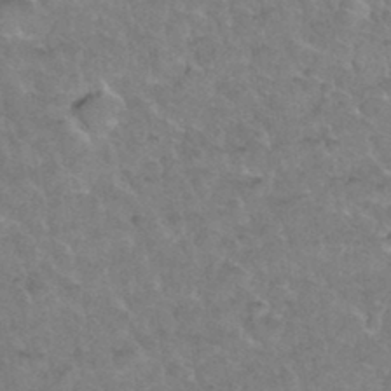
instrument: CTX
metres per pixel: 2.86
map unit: Hto
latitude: 35.5560
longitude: -49.7639
